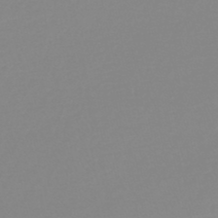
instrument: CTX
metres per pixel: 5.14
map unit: lHb
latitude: -44.7841
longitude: 56.1795
